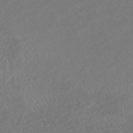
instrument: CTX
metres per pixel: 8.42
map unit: HNhu
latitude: -47.3131
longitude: 97.2943
